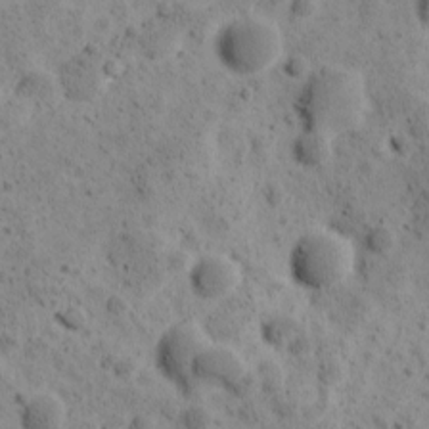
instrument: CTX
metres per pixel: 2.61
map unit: Ave
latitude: 11.1025
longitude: -105.6883
